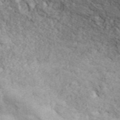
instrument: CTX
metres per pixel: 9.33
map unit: ANa
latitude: 45.5938
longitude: 45.0864
